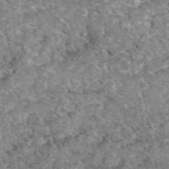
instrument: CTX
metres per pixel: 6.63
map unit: eAb
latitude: 49.5371
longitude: 109.7289
